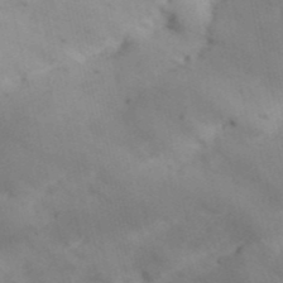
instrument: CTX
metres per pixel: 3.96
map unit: Nhu
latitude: 25.8772
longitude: -69.9906
